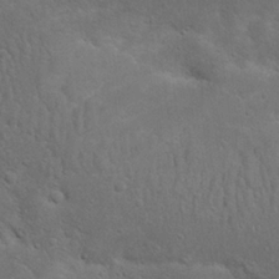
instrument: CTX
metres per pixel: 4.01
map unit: Nhu
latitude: 22.6868
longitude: -71.8394
